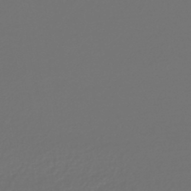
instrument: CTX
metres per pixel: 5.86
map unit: lHb
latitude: -43.1431
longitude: 67.7855
